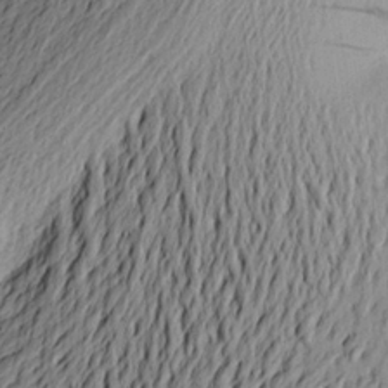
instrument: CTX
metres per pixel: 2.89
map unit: Aa
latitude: 23.3293
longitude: -149.8394
